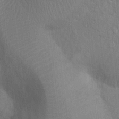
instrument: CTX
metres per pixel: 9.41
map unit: Ht
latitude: 15.6127
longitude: -41.1970
